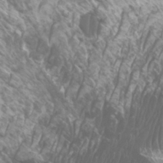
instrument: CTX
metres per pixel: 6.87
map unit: Htu
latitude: -5.7855
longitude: -75.3482
